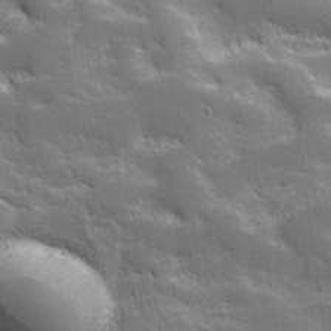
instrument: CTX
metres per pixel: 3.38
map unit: lHvf
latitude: 26.4601
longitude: 142.0850
